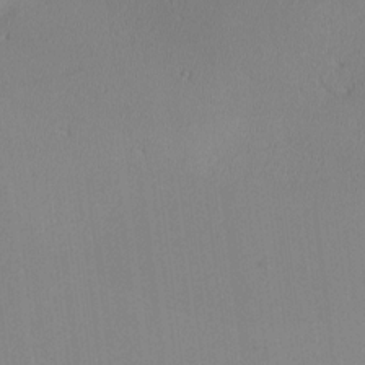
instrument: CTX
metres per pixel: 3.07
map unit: lHvf
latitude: -13.4832
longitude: -101.7828
